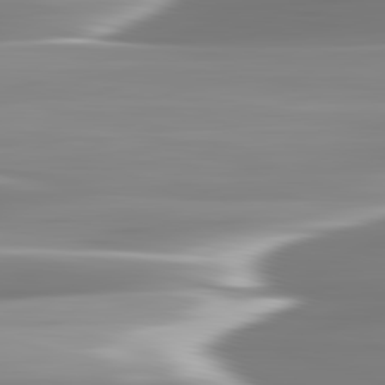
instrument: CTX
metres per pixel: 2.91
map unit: lApd
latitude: 82.8191
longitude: -137.6127
